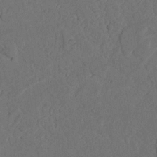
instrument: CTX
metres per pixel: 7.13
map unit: Nhu
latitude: 22.1767
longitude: -74.3467
